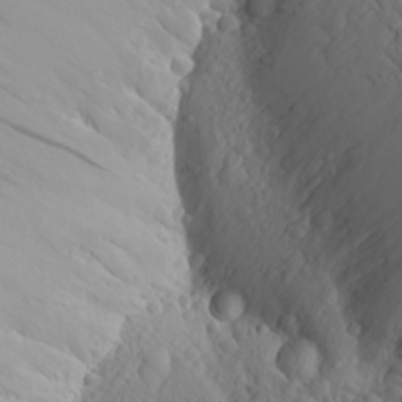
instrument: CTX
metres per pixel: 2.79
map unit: Aa
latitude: 24.8191
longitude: -146.1011
